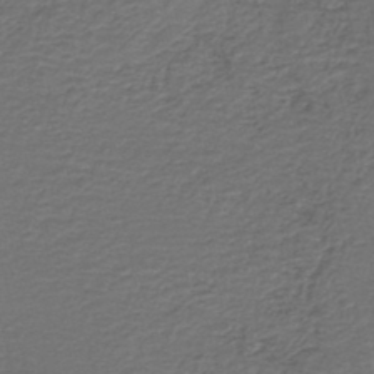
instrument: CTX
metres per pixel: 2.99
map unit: HNb
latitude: -43.1053
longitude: 50.7274
